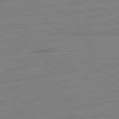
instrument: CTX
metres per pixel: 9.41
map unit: Ap
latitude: -81.7667
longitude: -77.8394
